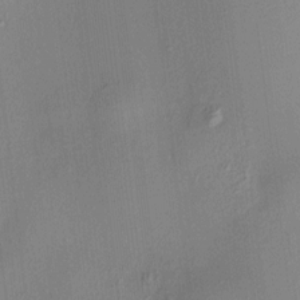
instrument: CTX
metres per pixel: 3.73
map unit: HNhu
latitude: 8.5924
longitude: 14.1039
